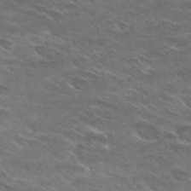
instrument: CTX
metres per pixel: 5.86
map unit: Hto
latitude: 29.7449
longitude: -44.1578
